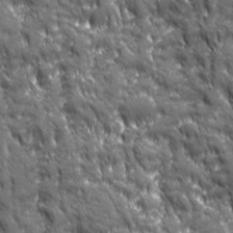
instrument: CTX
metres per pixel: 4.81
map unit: Ave
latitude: 19.8205
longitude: -134.2333
